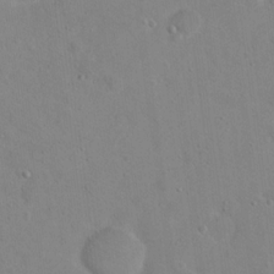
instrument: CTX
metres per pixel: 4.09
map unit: Hto
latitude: 17.2915
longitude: -39.4426
